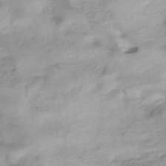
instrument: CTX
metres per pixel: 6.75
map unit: HNhu
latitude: -40.2739
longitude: 93.1431
